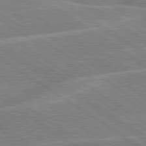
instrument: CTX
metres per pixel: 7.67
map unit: lApd
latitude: 79.4427
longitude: -130.6113
